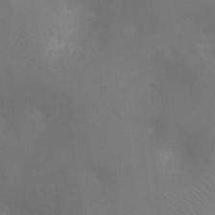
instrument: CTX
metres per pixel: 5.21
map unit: Ht
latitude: -8.8975
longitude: -24.1388
